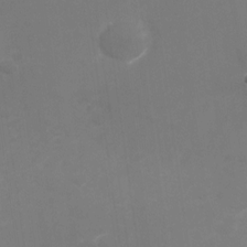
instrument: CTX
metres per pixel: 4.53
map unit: Nhu
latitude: -28.6519
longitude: -66.5734
